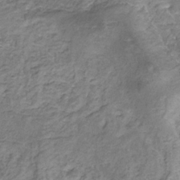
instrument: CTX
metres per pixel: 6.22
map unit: eHb
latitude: -31.1431
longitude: 68.8030
